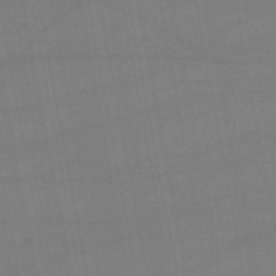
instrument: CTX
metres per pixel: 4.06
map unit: lHb
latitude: -47.1431
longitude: 73.5021
